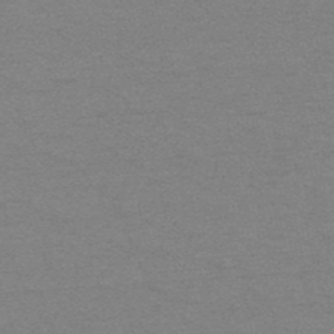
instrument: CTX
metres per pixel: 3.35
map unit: HNb
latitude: -52.2361
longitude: -43.6883
